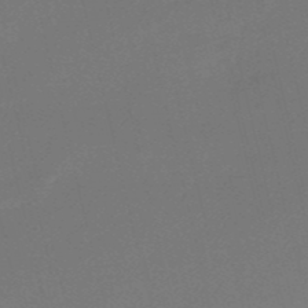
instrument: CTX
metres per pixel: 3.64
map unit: HNb
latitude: -50.8597
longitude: -41.7638
